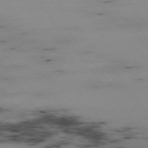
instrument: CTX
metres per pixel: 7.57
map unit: Hpe
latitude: -74.8597
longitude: 3.1998
